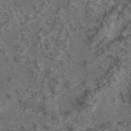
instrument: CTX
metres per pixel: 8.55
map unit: eAb
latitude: 43.4615
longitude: 107.4455
